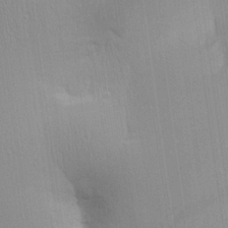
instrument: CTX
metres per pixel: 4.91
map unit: Aa
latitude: 24.6301
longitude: -136.2334
